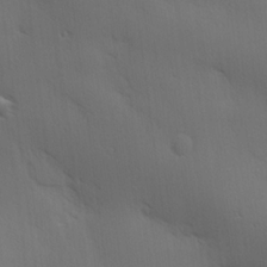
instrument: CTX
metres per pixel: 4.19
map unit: Hve
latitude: 18.9324
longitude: 150.7652
